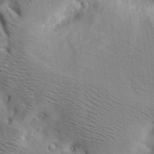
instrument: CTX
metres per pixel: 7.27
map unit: lAa
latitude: 18.9702
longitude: -140.1199
